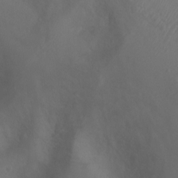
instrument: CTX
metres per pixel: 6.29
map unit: Ht
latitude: 1.5938
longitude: -20.7247
